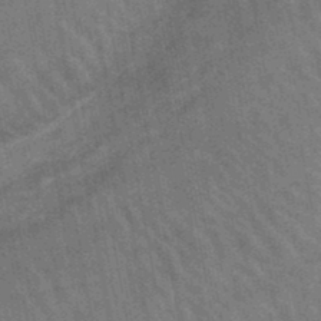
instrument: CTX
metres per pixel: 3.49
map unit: lHb
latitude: -46.1794
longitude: 78.3306
